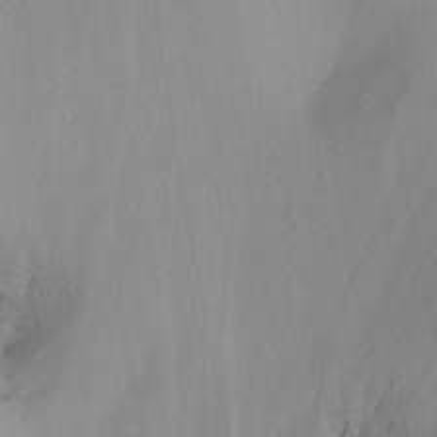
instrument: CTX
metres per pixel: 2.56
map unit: Ht
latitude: -10.9920
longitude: -39.4426
